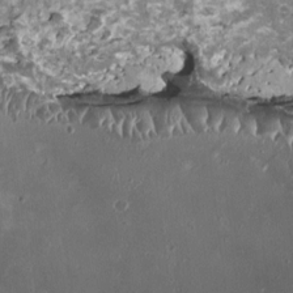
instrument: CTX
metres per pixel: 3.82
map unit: HNhu
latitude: 2.1389
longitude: 6.2172
